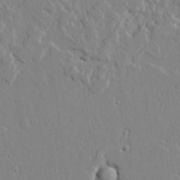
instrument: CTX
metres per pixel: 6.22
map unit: lAvf
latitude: 24.8757
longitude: -110.7624
